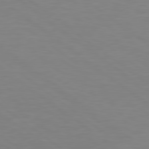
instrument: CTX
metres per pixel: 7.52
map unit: Hpe
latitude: 79.3104
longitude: -148.4790
